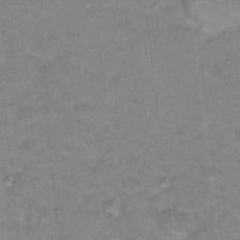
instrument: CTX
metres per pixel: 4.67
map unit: Hto
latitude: 17.9717
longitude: -35.2537
